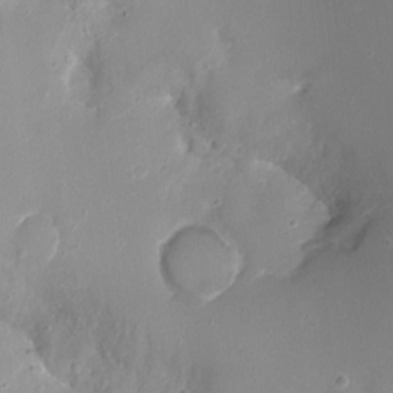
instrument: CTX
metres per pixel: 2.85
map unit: Nhu
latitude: -8.7085
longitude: -42.0444
